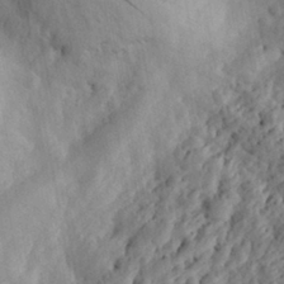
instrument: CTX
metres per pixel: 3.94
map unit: eHh
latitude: 28.8569
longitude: -76.2522
